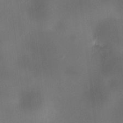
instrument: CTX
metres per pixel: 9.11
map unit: HNhu
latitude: 10.1389
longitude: 9.6155
